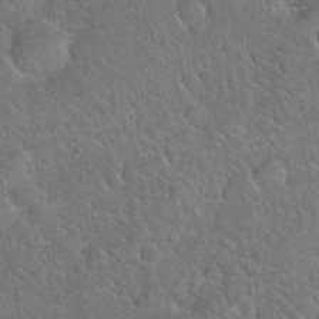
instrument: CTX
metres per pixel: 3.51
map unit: Hto
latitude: 19.3481
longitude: -51.6505
